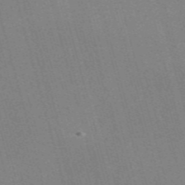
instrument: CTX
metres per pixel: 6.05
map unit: Nve
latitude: -58.5951
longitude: 62.9163
